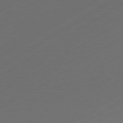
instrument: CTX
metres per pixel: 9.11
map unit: Hpe
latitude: -80.7274
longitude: 15.8234
